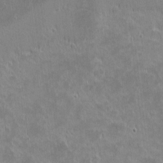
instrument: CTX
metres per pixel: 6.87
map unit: eHh
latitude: -1.3321
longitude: -84.8380
